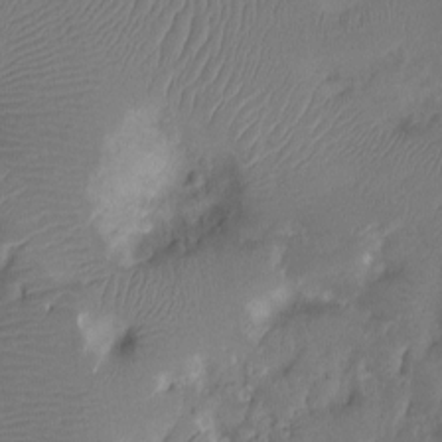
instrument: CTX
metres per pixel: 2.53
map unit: Ht
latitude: -7.8044
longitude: -27.9150
